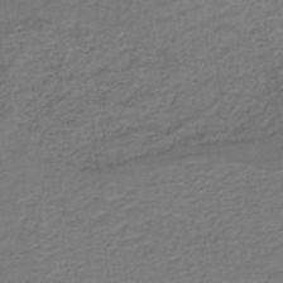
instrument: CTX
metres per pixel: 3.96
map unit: lHb
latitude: -41.5777
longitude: 53.3509
